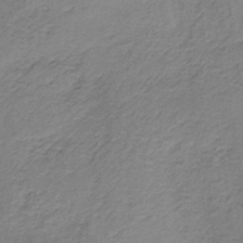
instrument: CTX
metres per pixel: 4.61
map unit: lHb
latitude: -37.3131
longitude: 61.2376
